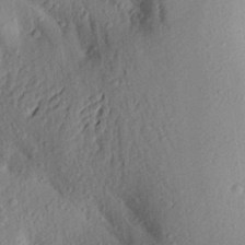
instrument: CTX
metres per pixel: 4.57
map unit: Aa
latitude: 24.7624
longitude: -150.3278
